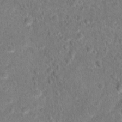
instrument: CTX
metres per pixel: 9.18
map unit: Hto
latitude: 17.0647
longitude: -41.5560
